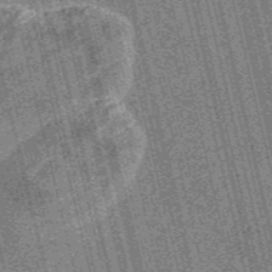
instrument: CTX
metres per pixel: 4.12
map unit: Nve
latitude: -56.7274
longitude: 54.4818
